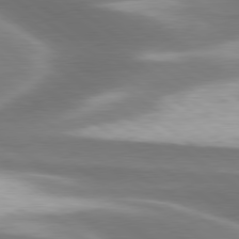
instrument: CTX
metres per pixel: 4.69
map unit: lApd
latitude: 79.9906
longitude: -118.5734
